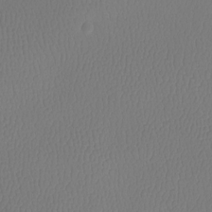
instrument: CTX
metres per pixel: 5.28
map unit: Htu
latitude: -13.4077
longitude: -47.4049
